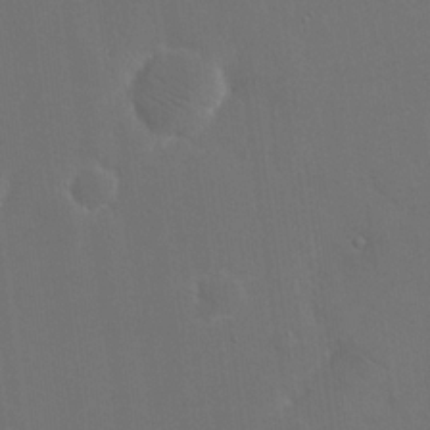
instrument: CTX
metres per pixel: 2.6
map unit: eHh
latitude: 18.8191
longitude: -67.2537
